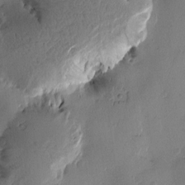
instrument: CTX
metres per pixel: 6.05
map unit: Htu
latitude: -1.8045
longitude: -177.3481
